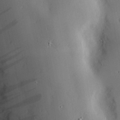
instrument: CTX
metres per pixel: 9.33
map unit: Nve
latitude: -8.2550
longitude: 174.8219
